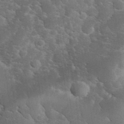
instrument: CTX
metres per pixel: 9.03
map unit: eHh
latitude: 34.6679
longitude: -65.8772
